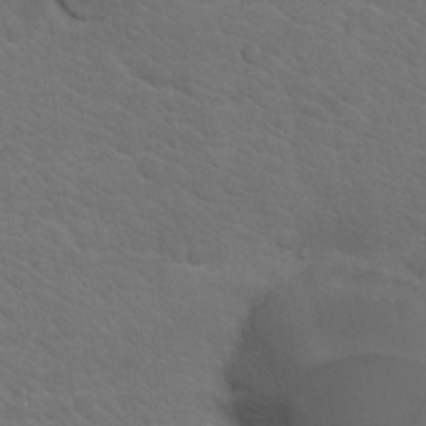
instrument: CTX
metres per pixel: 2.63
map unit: Nhu
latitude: 17.5938
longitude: -33.4804
